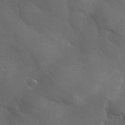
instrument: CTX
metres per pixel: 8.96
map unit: Ave
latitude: 0.8947
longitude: -114.2900
